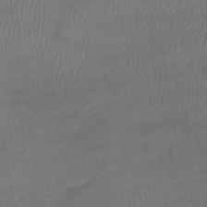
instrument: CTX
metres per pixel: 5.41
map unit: lHb
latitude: -36.8974
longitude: 71.5588
